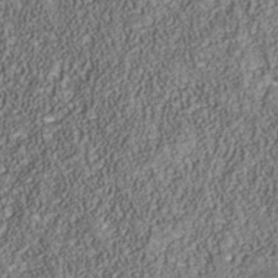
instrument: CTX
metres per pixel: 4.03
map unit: Nhu
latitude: -39.6533
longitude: -85.5560
